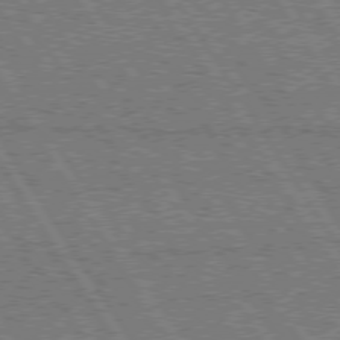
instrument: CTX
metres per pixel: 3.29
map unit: Hpe
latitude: 75.0458
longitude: -155.1970
